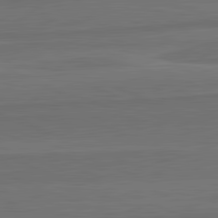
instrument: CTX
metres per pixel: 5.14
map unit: lApd
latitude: 82.1577
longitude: 168.5195
